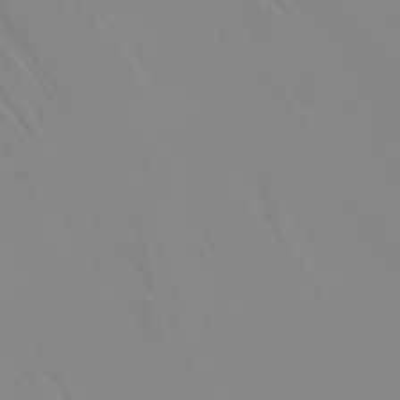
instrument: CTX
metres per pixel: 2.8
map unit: Nhu
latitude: -0.4818
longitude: -75.0647
